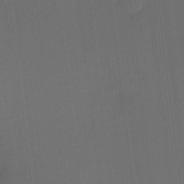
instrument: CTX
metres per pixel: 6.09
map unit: HNhu
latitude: 6.8758
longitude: 3.5021
